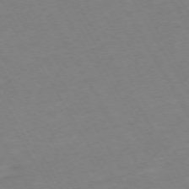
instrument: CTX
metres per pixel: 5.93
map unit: Hpe
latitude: -72.8786
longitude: 9.0675
